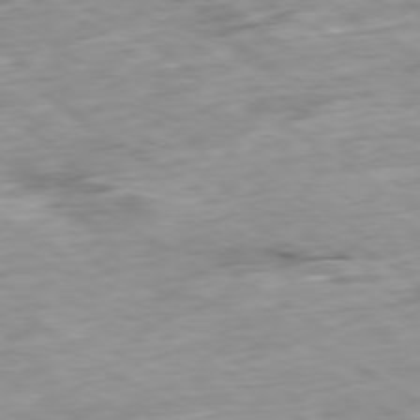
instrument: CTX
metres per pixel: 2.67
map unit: Ap
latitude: -79.9556
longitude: -89.6127
